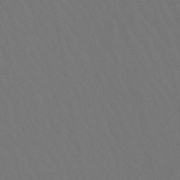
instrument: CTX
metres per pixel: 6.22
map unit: lHb
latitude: -47.9367
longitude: 74.9353
